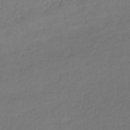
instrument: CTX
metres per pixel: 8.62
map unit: lHb
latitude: -39.5021
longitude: 68.1038
